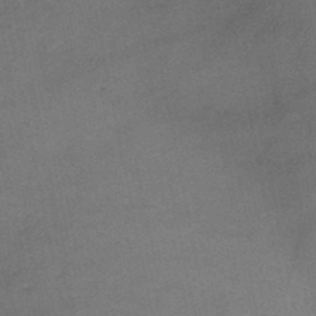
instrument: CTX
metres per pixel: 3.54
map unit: HNb
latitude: -47.0297
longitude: -35.7449
